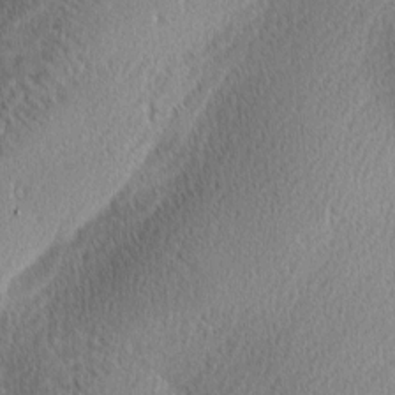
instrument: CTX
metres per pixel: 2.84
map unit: lAa
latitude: 0.7057
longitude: -116.2145
